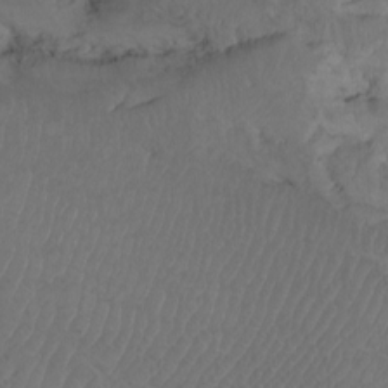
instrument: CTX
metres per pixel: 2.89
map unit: Htu
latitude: -8.5952
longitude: -64.5357
